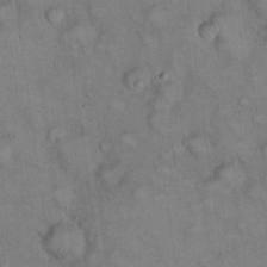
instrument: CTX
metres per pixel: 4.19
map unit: eHh
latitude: 22.2145
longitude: -60.5357
